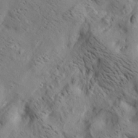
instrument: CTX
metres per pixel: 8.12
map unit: lAa
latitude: 19.9150
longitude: -139.9906
